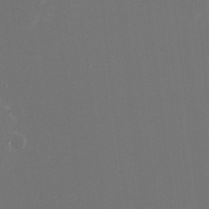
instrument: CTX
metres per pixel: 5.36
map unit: HNhu
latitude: -2.4440
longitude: -7.2537
